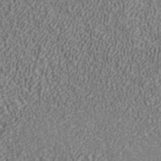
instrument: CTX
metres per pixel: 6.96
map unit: ANa
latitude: 40.6868
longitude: 20.6896
